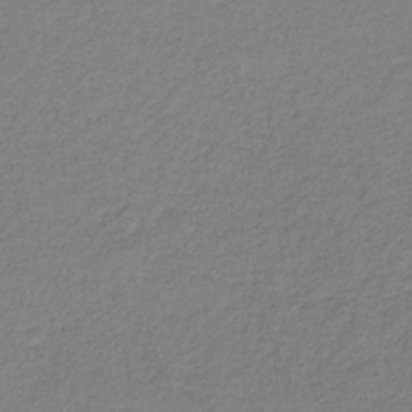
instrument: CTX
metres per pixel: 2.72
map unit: HNb
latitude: -34.7841
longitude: 52.2928
